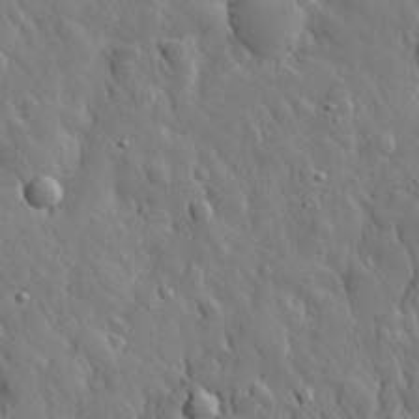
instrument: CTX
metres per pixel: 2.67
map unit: eHh
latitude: 30.1578
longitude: -78.5168
